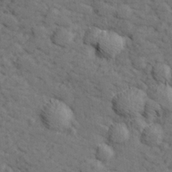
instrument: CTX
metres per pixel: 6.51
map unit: lHvf
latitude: 26.4601
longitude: 142.9730
